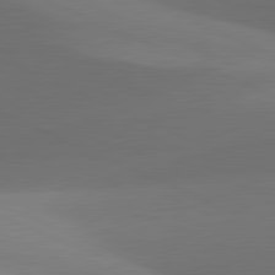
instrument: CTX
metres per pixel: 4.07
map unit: lApd
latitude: 81.6694
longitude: 130.7463
